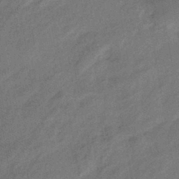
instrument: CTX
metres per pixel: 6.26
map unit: eHb
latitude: -42.7463
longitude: 83.9556
